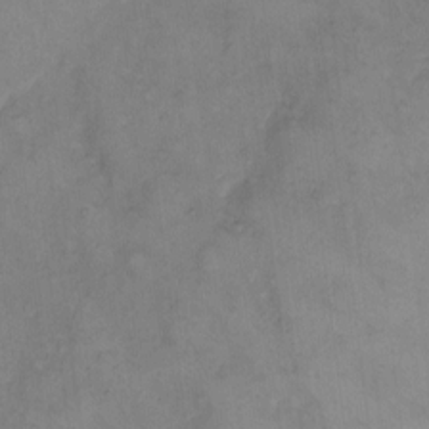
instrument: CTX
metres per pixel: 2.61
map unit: eHh
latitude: 8.5168
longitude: -62.6869
